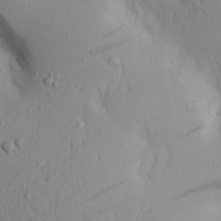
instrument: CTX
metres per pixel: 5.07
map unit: Aa
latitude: 18.1389
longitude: -147.7639
